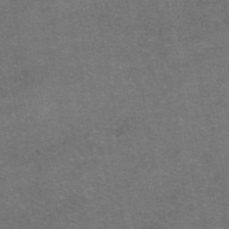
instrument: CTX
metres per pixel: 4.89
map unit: eAb
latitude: 47.7261
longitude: 104.5196
